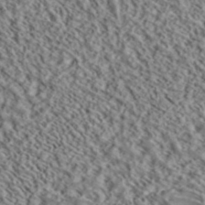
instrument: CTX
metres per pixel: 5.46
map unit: ANa
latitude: 40.3656
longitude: 30.0472
